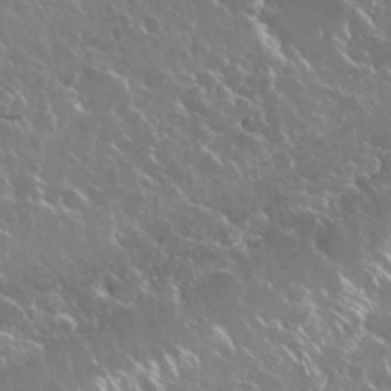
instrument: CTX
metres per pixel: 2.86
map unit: Nhu
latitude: 29.1781
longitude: -60.3845
